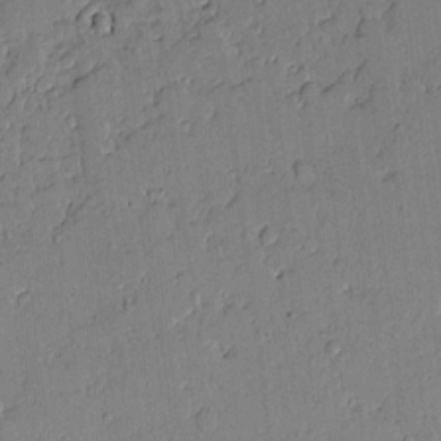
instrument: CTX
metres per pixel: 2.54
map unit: Aa
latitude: 11.1025
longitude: -128.8191
